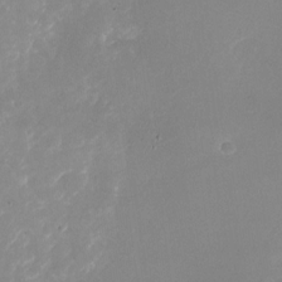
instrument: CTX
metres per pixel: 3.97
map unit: Nhu
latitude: -25.6155
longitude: -72.8947
